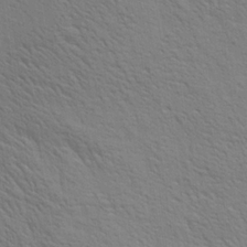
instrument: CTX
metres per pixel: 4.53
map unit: Aa
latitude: 20.5168
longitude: -140.4978
